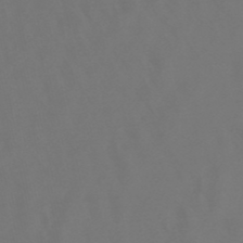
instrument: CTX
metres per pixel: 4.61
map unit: lHb
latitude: -47.9556
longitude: 72.4440
